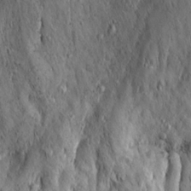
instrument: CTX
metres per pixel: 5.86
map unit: Ave
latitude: 22.8002
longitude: -134.7624
